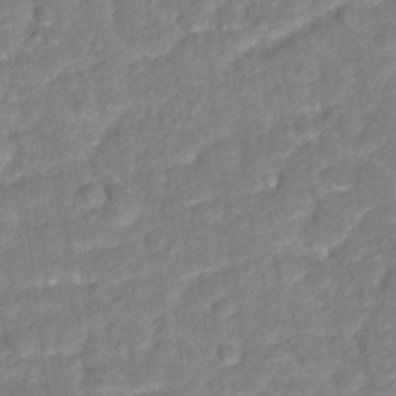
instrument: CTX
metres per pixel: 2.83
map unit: Hto
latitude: 16.9892
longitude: -35.5371
